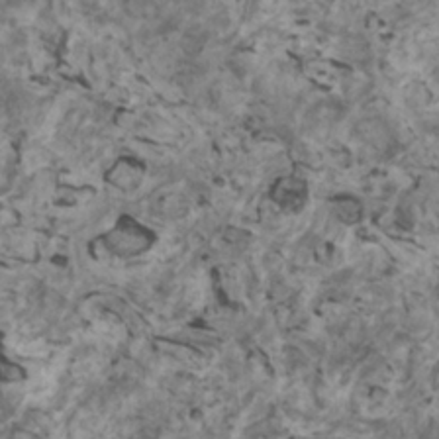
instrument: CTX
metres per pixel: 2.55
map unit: HNhu
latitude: 2.2522
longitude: 3.8233
